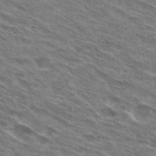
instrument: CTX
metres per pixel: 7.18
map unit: Hto
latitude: 30.1011
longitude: -44.5923
